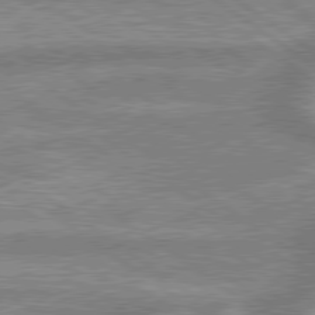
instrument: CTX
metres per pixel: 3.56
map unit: lApd
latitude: 79.5371
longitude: -169.0648
